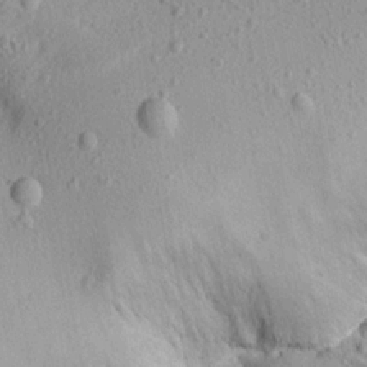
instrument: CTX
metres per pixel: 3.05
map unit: Aa
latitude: 15.0648
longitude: -142.2712
